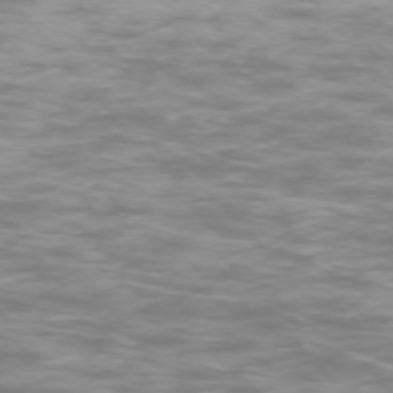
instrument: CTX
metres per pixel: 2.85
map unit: Ap
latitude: -74.9542
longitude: -76.9513
